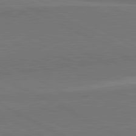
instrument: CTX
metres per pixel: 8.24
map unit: lApd
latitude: 82.1011
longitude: 159.6343
